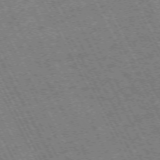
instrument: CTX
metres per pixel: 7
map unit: Hpe
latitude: -71.1053
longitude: 14.7841
